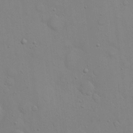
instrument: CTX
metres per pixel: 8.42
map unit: eHh
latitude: 20.1200
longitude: -61.3292
